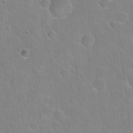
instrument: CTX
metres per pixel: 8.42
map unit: Hto
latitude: 22.4790
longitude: -52.2523
